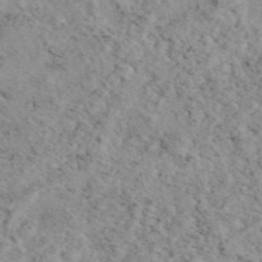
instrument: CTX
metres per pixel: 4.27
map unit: eAb
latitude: 45.0458
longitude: 112.6330
